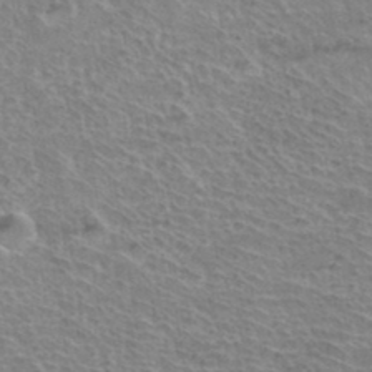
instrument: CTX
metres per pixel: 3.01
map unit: Hto
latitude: 35.9150
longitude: -45.7638
